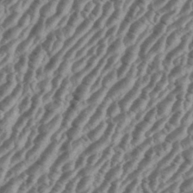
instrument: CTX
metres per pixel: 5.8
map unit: eHh
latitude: 36.6491
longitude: -135.6316
